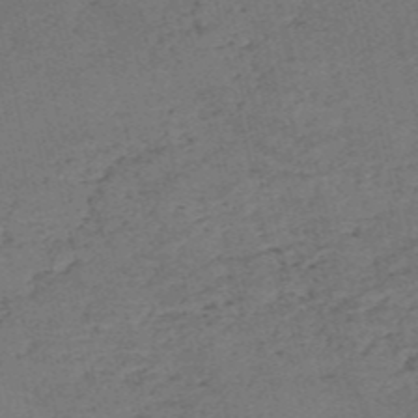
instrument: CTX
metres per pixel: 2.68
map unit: eHh
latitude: -55.0298
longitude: -89.4994
